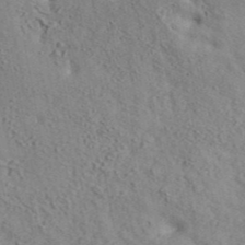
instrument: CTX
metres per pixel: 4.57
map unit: ANa
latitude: 42.2712
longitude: 56.3495
